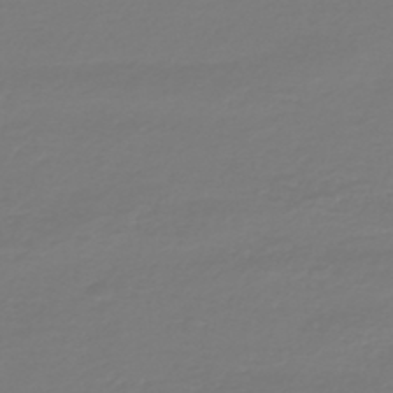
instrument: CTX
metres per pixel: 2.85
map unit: HNb
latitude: -46.8408
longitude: 54.3873
